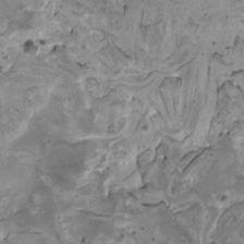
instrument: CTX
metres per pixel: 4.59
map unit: HNhu
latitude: 4.7435
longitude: 3.2186
